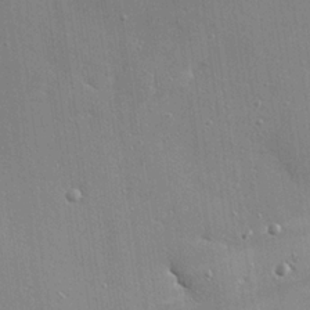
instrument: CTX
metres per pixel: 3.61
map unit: eHh
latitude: 24.6679
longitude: -89.4994
